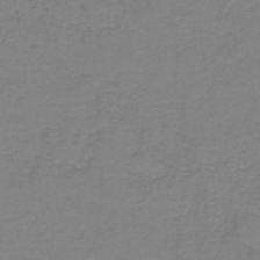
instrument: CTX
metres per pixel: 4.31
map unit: eAb
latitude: -36.1039
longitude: 52.9919
